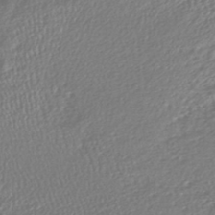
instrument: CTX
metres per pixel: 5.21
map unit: lHb
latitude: -42.9163
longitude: 70.9164
